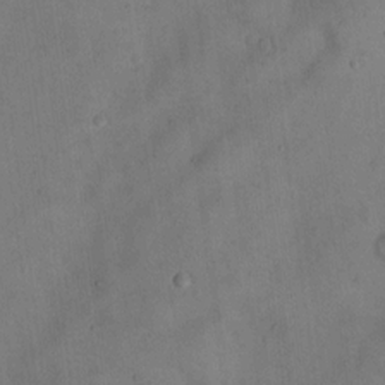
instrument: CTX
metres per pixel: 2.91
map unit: Hto
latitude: 13.6883
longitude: -60.0444
